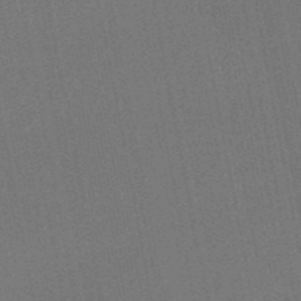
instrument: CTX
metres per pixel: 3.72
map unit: eHb
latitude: -49.7289
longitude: 73.8422
